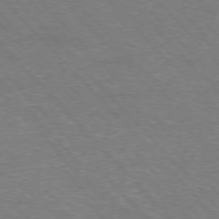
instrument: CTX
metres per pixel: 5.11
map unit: Hpe
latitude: -76.6896
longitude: -12.4790
